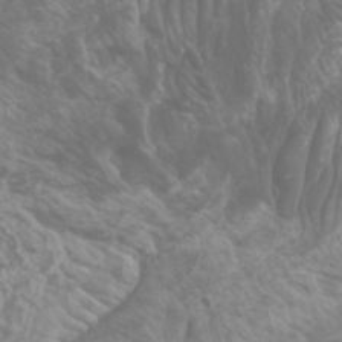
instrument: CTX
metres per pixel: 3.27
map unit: Htu
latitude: -5.4643
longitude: -75.6316
